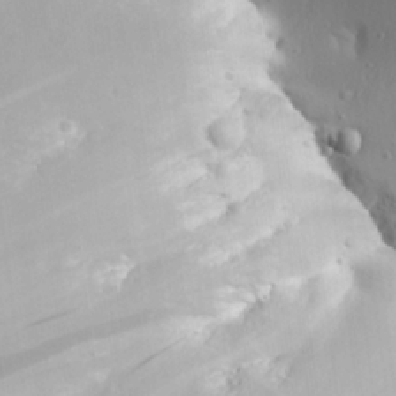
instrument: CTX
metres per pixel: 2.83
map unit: Aa
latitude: 24.7246
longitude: -135.7827
